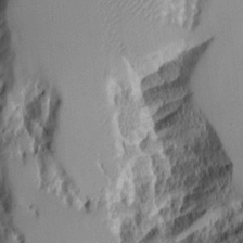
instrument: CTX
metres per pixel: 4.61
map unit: Aa
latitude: 10.4601
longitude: -126.8947
